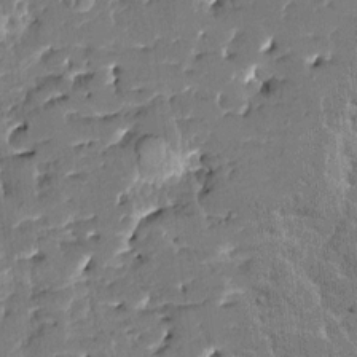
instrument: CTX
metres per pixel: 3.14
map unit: HNhu
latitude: 6.3278
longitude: -5.5560
